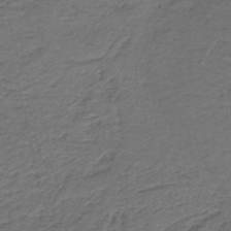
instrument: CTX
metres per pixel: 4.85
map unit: HNb
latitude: -43.4454
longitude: 50.9353
